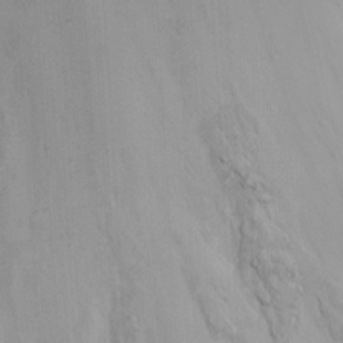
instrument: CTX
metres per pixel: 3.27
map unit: Htu
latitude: -7.4454
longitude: -66.4790
